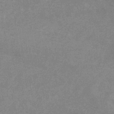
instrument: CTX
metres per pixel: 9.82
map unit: lHb
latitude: -33.0109
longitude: 69.2376
